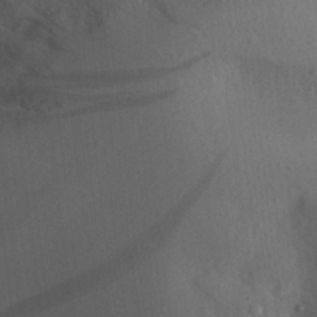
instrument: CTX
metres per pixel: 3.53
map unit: Aa
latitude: 29.7827
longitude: -145.7072
